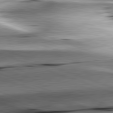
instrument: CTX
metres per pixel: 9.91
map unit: lApd
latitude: 81.7827
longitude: -151.6127
